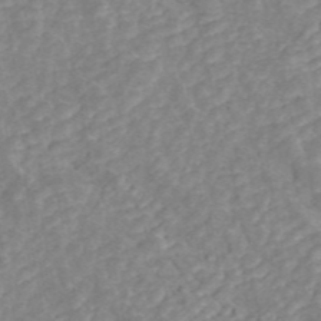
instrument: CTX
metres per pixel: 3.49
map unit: ANa
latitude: 45.3859
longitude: 24.6329
